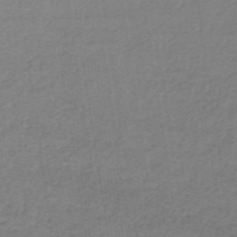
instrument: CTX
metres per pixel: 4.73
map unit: lHb
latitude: -35.5399
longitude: 60.2362
